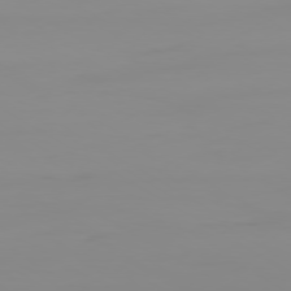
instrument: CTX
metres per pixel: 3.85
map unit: Ap
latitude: -79.8233
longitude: -93.3670
